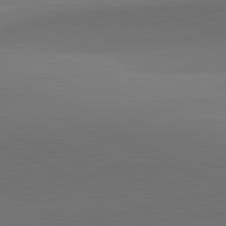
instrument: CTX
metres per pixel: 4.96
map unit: lApd
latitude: 81.8205
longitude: 131.1431
